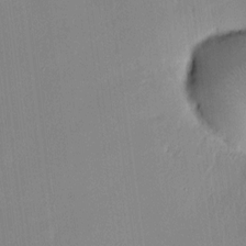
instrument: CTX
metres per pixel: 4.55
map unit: HNhu
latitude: 7.9150
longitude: 8.0850
